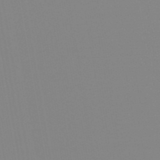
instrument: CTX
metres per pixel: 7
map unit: eHb
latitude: -50.1795
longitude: 73.8422
